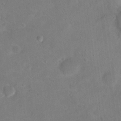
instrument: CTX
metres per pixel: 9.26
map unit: Ht
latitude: 14.4790
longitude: -37.1403
